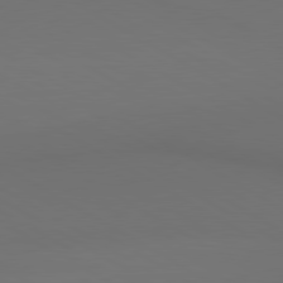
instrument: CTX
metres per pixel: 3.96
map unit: lApd
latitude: 80.3656
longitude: 140.1228
